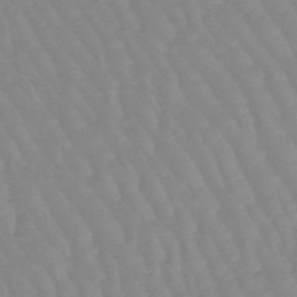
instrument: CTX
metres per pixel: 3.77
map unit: lHb
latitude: -48.2929
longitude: 77.4076
